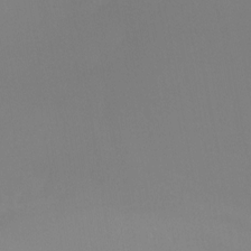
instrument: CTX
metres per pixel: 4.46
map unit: Ht
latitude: -12.3684
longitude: -48.8002
